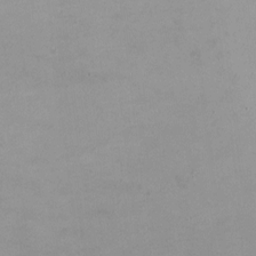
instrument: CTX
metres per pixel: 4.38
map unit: HNhu
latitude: -0.3307
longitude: -4.5168
